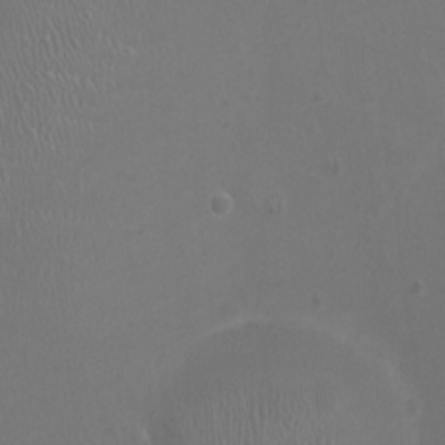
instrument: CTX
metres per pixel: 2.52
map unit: Ht
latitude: -1.2565
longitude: -16.1389
